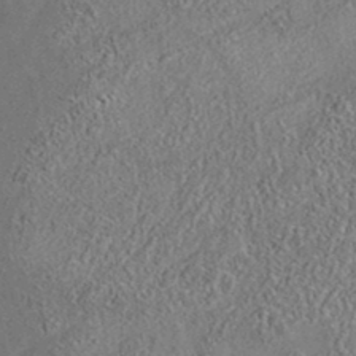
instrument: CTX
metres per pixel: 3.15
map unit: eAb
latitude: 35.5371
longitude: 111.8233
